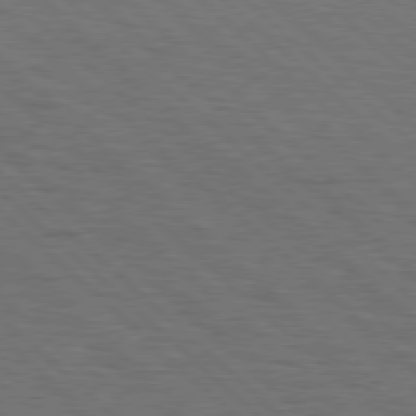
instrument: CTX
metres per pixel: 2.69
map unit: Hpe
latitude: 77.4615
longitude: -155.9150
